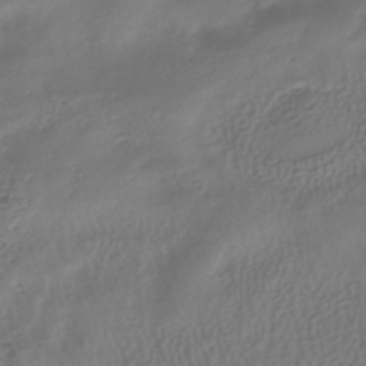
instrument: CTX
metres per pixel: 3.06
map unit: HNhu
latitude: -41.8611
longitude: 102.0850
